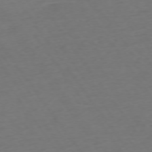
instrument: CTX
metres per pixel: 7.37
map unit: Ap
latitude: -74.7464
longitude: -89.9717
